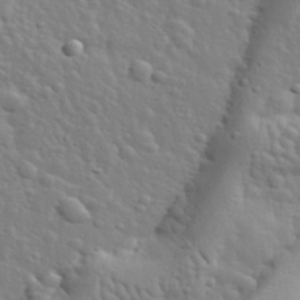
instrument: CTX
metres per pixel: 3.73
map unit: lHvf
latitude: 34.2900
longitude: -82.0633
